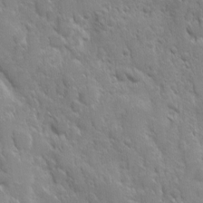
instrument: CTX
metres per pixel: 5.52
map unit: Ave
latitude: 9.9528
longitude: -103.8394
